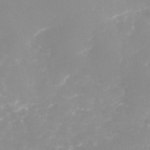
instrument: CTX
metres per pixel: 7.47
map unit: eHh
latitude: 31.7828
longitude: -63.1215
